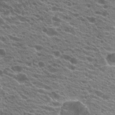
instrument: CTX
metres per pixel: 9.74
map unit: Hto
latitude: 21.3482
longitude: -38.5735
